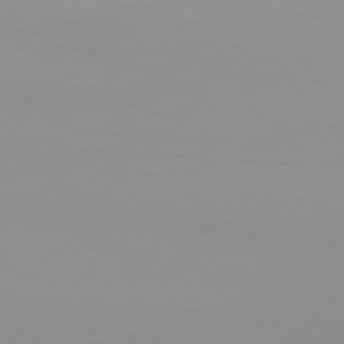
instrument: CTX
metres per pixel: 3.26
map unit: Hpe
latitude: 76.8947
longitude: -139.6127
